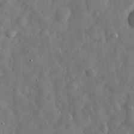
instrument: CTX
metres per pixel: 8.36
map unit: eHh
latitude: 30.6869
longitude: -74.6302
